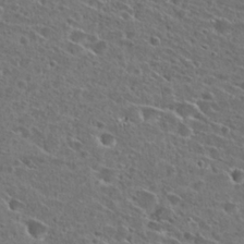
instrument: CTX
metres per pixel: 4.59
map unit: Hto
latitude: 26.3467
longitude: -46.4979
